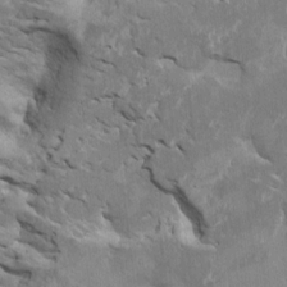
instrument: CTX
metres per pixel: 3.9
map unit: Htu
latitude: 2.9324
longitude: 142.3306
